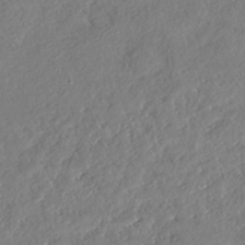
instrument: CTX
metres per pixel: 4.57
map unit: eHh
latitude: -41.9367
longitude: 121.8422
